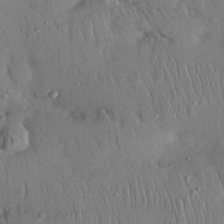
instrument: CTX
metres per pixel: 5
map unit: Nhu
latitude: 27.4993
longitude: -68.9514
